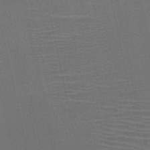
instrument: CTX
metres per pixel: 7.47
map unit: HNb
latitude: -47.4076
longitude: -41.5182
